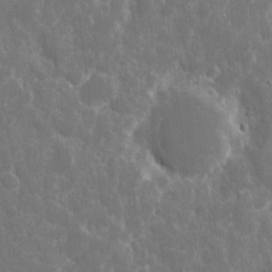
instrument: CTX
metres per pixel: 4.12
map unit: eHh
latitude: 7.6505
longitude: -69.8772
